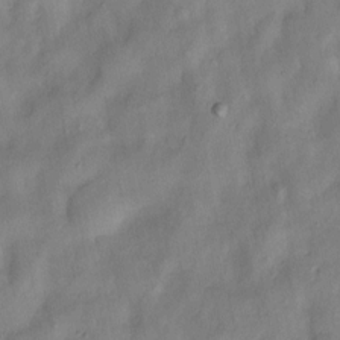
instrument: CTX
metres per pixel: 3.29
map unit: Nhu
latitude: 6.0822
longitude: -24.4223
